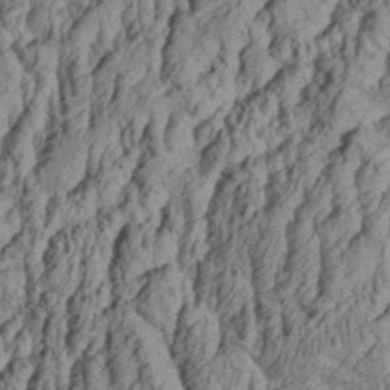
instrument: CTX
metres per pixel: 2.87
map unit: eHh
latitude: 34.4223
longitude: -137.2915
